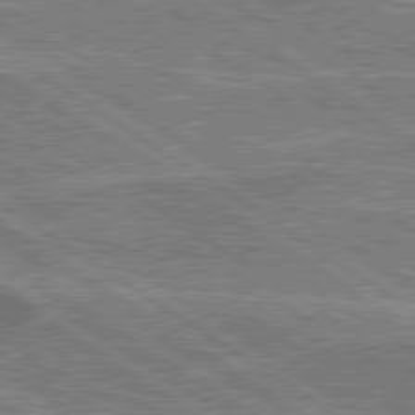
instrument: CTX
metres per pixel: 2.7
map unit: lApd
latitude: 79.5749
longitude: 174.8785
